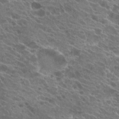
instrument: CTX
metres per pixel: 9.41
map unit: Hto
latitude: 23.6694
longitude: -39.9528
